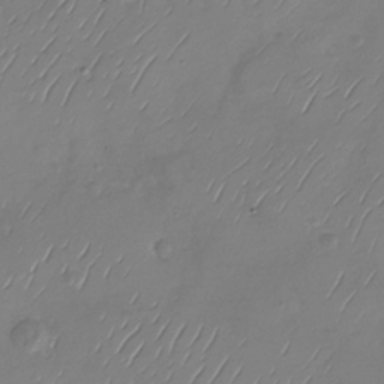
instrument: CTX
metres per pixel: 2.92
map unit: Nhu
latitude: -28.8975
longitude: -59.0647
